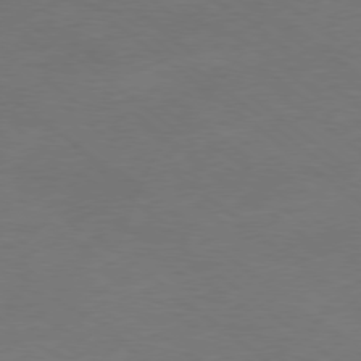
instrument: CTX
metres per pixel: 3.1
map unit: Ap
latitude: -78.8786
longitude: -97.6694
